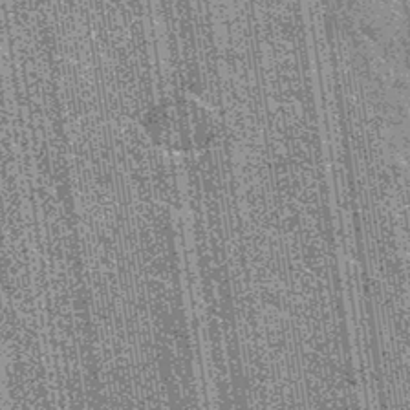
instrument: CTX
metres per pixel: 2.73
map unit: Hto
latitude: 34.5168
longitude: -52.0633
